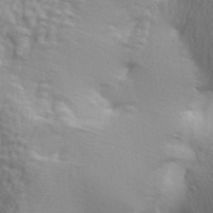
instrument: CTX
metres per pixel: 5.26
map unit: lAa
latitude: -4.5007
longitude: -122.2334
